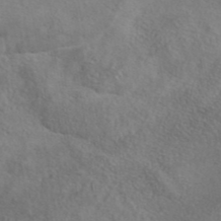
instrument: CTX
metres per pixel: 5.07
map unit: eAb
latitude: 41.8394
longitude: 104.8597
